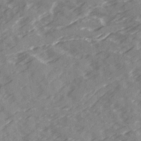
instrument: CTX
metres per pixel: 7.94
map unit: Ave
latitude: 19.7827
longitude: -131.3671
